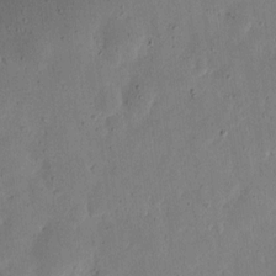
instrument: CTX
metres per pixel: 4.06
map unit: eHh
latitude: 6.9514
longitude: -71.6505
